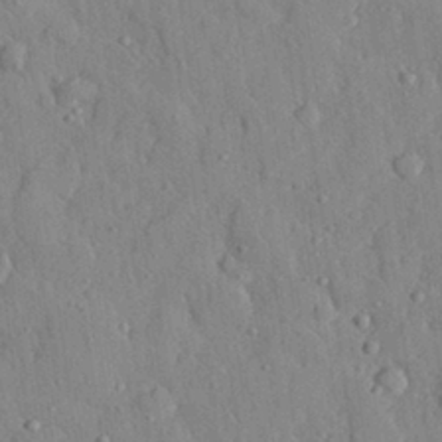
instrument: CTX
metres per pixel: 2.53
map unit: eHh
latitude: 29.1592
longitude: -77.3103
